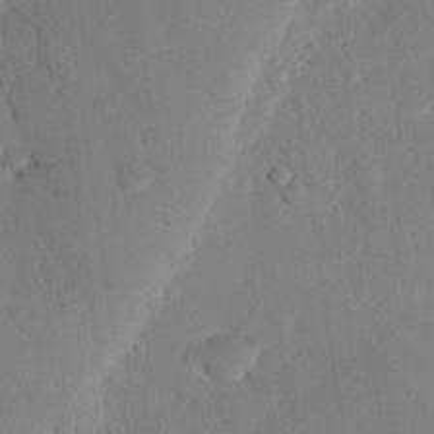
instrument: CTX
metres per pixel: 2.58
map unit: eHh
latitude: 26.1011
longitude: -80.5357
